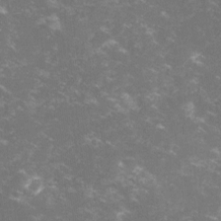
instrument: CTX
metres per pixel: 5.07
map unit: lHvf
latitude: -14.0472
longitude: -100.1011
